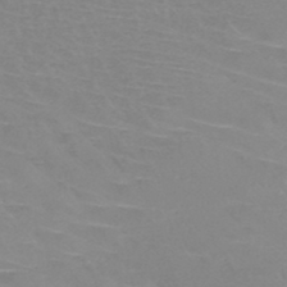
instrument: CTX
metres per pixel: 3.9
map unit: HNb
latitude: -45.5588
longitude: -42.2523
